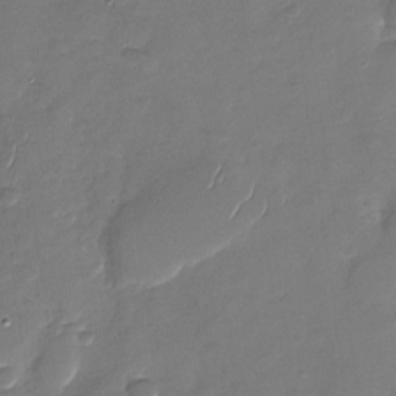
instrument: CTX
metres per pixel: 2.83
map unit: Nhu
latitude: -28.2740
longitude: -65.2915
